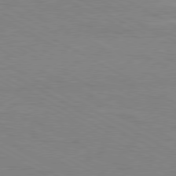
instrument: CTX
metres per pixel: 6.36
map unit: Hpe
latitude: -80.8408
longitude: 17.3699
